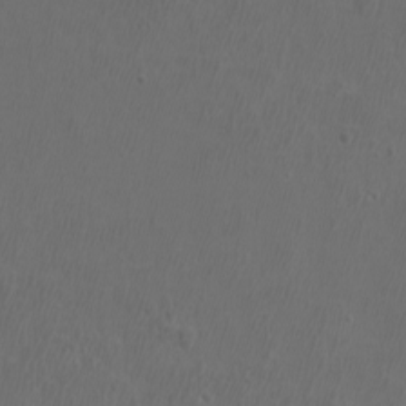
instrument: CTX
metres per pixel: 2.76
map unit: eHh
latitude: -6.9919
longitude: -76.2711
